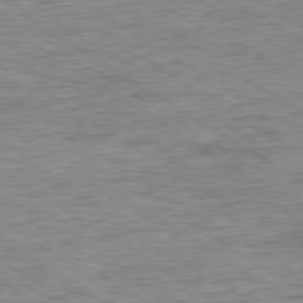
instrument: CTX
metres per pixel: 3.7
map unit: Ap
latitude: -79.8989
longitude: -48.4790
